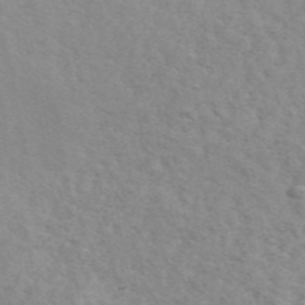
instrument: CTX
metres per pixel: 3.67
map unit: ANa
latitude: 49.9150
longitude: -72.9136
